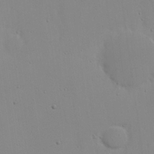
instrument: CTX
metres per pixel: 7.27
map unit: eHh
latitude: 19.1970
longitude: -72.0444
